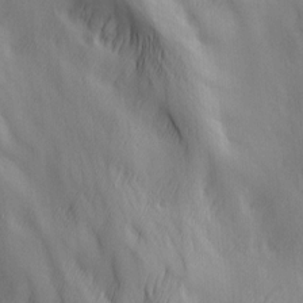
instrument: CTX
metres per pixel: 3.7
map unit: Ave
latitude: 13.2348
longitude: -105.0837
